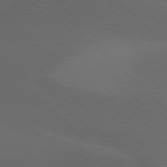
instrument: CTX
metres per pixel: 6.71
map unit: lApd
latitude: 77.5560
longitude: -53.0837
